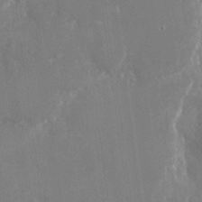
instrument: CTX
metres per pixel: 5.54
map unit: Nhu
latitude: -23.3321
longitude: -72.9325
